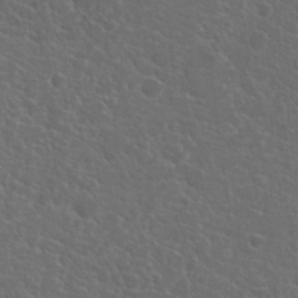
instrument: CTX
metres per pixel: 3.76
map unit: Hto
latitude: 19.6882
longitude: -36.6680
